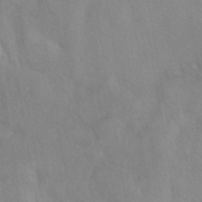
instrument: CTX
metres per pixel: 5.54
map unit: eAb
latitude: 41.2159
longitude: 106.4818
